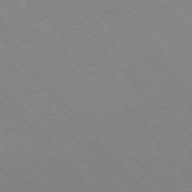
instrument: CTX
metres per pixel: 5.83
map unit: Ap
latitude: -75.5966
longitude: -68.9514
